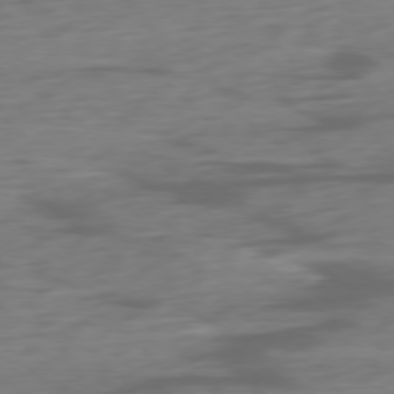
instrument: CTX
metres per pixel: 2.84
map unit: Ap
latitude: -77.6911
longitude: -78.2334
